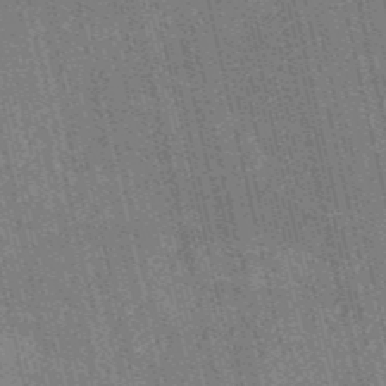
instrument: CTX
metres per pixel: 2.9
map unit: HNb
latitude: -53.6721
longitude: -37.8584
